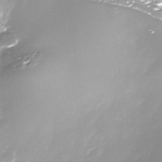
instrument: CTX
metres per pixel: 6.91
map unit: Nhe
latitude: -36.1227
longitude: -87.4804
